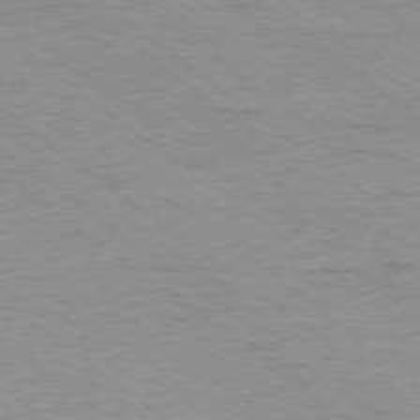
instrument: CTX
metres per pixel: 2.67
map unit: Ap
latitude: -79.1242
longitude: -100.1956
